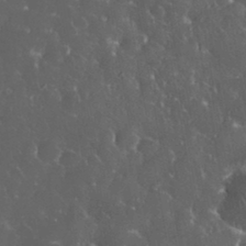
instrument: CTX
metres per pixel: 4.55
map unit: eHh
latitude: 33.7072
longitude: -62.8380
